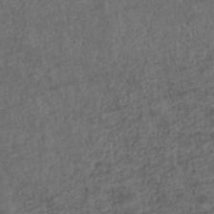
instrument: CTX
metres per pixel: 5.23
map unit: ANa
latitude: 39.3859
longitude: 22.7841
